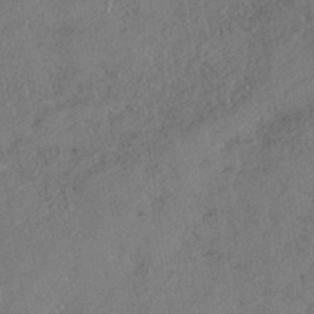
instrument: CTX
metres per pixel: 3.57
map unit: HNhu
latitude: -41.6911
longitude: 107.7100
